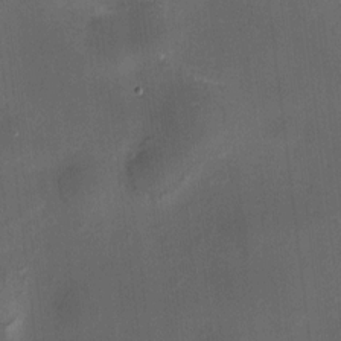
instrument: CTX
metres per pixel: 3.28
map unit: HNhu
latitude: 8.8758
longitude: 13.1053
